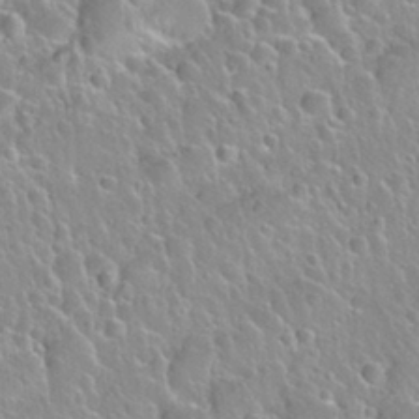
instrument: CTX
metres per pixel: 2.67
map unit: Nhu
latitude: 28.2144
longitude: -53.7261
